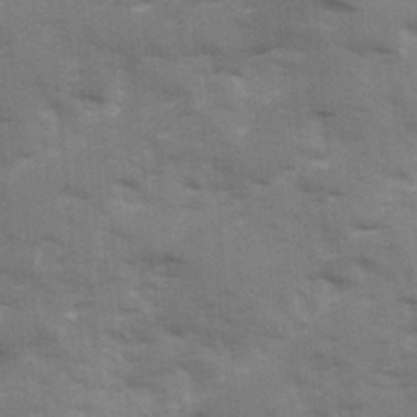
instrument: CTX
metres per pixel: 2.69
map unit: Ave
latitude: 12.8380
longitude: -102.6112
